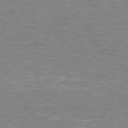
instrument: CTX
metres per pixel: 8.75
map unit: Hpe
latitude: 78.5357
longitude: -157.3481
